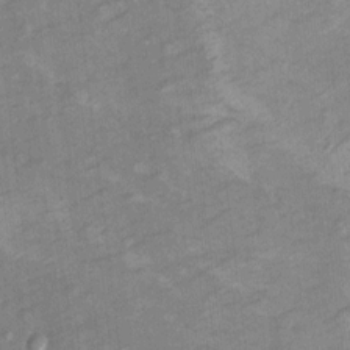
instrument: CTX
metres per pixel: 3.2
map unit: Hto
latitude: 7.3104
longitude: -36.7813
